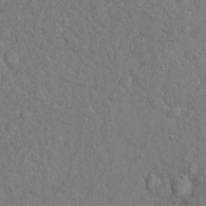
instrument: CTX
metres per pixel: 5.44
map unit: Nhu
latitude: 10.7813
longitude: -26.3089
